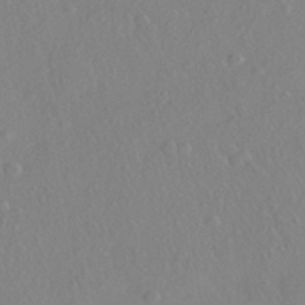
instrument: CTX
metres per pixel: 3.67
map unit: HNhu
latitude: -40.8786
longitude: 104.6896
